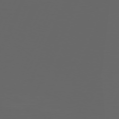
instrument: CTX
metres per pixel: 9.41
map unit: Hpe
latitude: 73.8773
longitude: -126.9703
